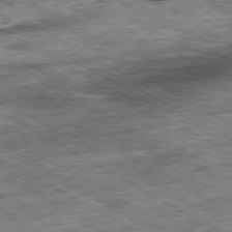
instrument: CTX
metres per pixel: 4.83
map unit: Ap
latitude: -80.7086
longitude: -90.2523
